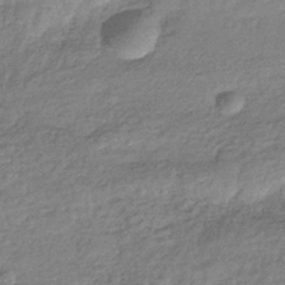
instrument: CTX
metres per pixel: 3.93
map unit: eHb
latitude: -37.7666
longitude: 80.8408
